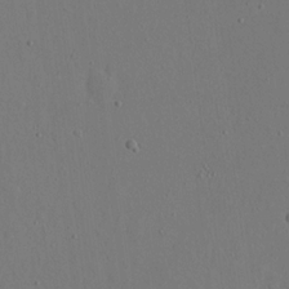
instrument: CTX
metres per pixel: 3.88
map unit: eHh
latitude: 16.4790
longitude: -70.0255
